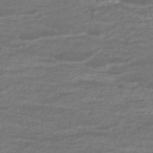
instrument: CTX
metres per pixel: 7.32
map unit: ANa
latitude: -45.2754
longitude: 104.6329
